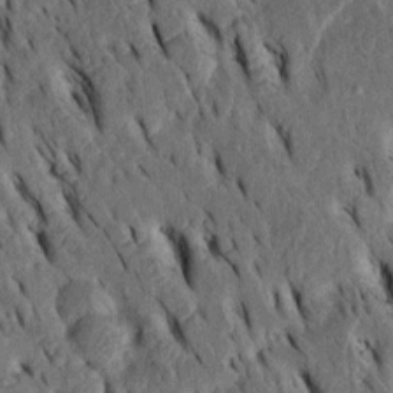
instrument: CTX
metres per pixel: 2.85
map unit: Htu
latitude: -3.1242
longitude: 151.0297
